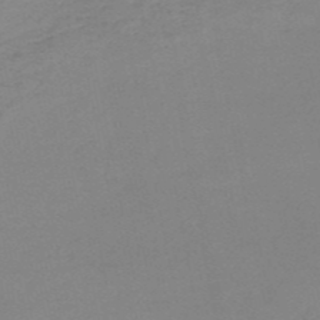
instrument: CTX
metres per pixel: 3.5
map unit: HNb
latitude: -51.8044
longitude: -52.5357
